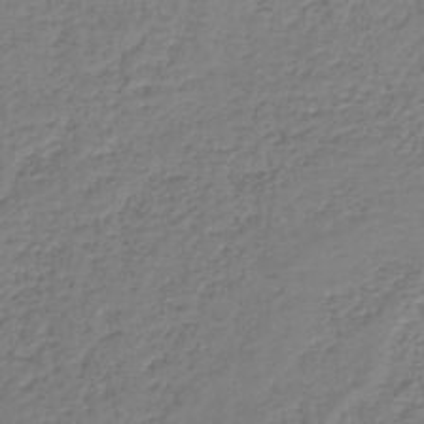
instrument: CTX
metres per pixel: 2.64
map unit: HNb
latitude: -39.4644
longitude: 49.9556
